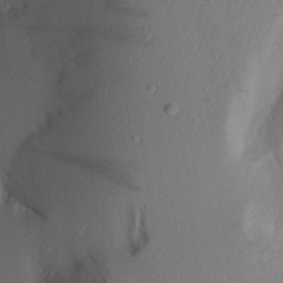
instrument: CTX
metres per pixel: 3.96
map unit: Aa
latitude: 20.9514
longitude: -144.9702
